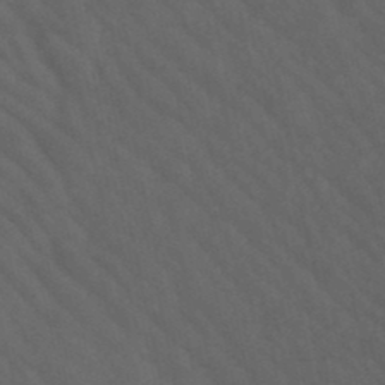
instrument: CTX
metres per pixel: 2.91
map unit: lHb
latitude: -47.5966
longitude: 70.2173
